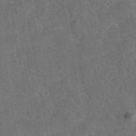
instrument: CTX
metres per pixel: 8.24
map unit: eAb
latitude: 43.1592
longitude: 107.2376
